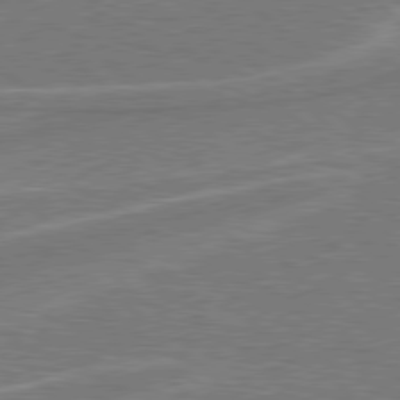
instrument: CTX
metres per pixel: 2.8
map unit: Hpe
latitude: 78.5168
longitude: -152.2712
